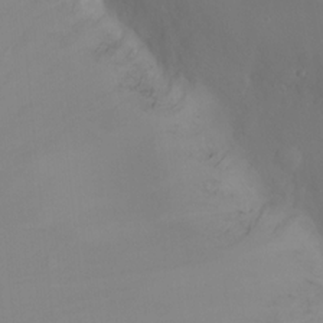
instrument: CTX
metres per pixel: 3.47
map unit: Ht
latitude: -9.0486
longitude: -46.0822
